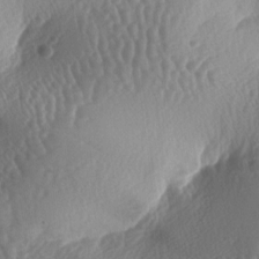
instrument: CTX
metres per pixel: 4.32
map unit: lAa
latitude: -6.3873
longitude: -128.4601
